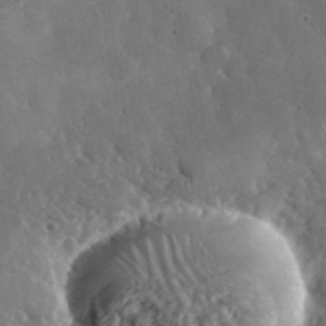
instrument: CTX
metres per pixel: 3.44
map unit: lHvf
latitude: 37.0837
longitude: -91.3860
